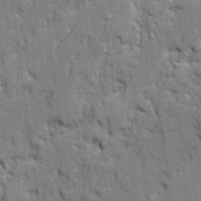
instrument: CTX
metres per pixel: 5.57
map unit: Ave
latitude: 20.1956
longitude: -128.7246
